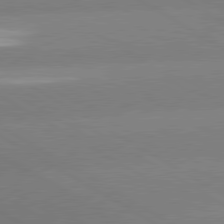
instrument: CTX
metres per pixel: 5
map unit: lApd
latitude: 80.4034
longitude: -146.2334
